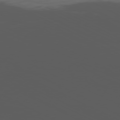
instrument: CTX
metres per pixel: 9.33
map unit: Ap
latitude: -80.8597
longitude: -62.2712
